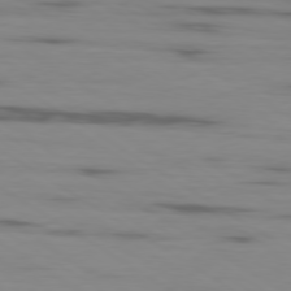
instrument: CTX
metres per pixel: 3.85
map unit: Ap
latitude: -80.1039
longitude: -103.1025
